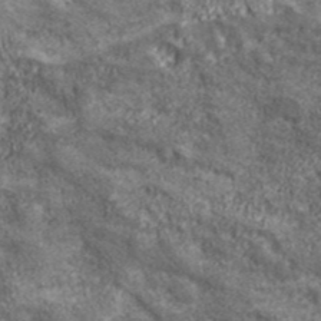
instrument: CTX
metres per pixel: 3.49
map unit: eHh
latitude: 43.5182
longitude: -88.5546
